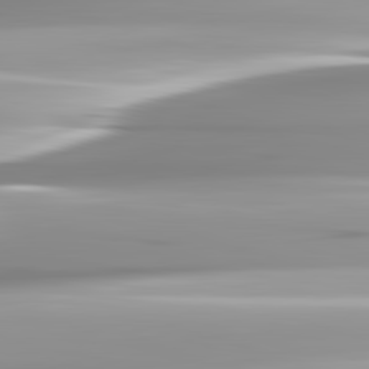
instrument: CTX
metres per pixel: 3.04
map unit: lApd
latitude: 82.7057
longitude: -137.8773
